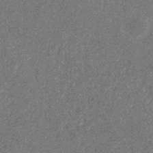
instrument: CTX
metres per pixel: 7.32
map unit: eHb
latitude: -31.8989
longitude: 69.5588
